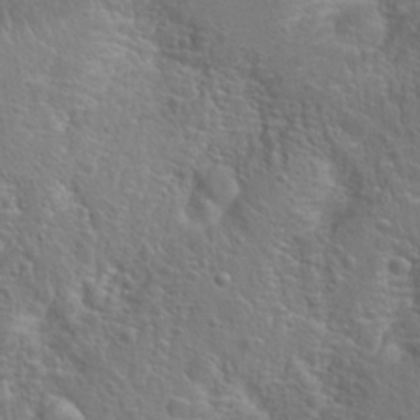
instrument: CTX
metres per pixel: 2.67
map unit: Hto
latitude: 19.1970
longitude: -42.2712
